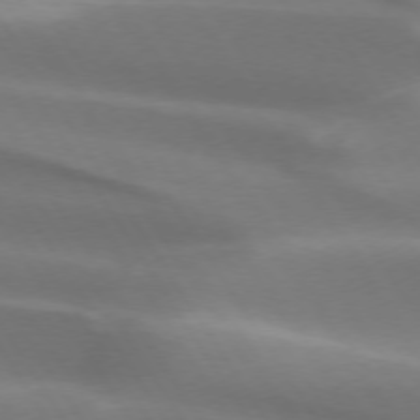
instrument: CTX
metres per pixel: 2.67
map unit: lApd
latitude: 73.4238
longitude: -50.7246
